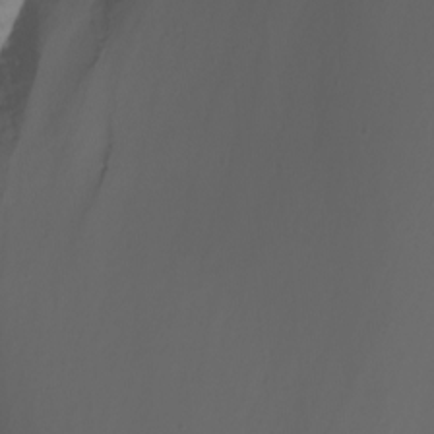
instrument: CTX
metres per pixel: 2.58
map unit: Nhu
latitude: -8.2928
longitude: -79.5938
